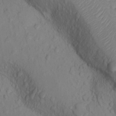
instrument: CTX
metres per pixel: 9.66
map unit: Ht
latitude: 11.7072
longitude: -32.4979
